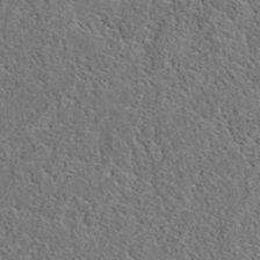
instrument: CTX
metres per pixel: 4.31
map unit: eAb
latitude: 36.1578
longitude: 113.0298
